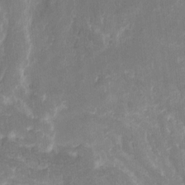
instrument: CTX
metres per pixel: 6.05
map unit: eHh
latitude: 9.6694
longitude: -71.1970
